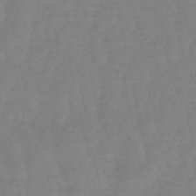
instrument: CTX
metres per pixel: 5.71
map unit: eHb
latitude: -49.1054
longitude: 77.2943
